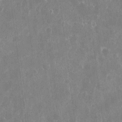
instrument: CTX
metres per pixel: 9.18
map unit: eHh
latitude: 11.2348
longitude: -71.3670
